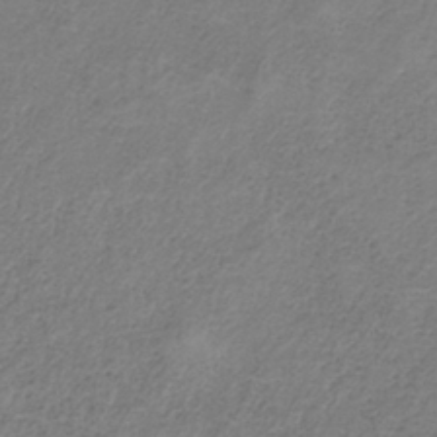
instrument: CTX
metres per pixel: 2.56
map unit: HNb
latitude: -33.7100
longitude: 56.3306
